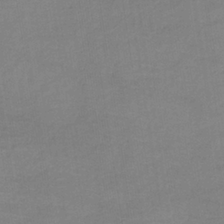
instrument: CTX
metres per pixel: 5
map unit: lHb
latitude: -34.7463
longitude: 64.8408
